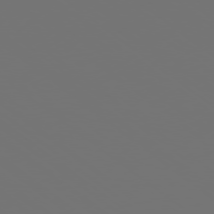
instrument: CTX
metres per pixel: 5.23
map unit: Ap
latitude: -78.9541
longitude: -60.1955
